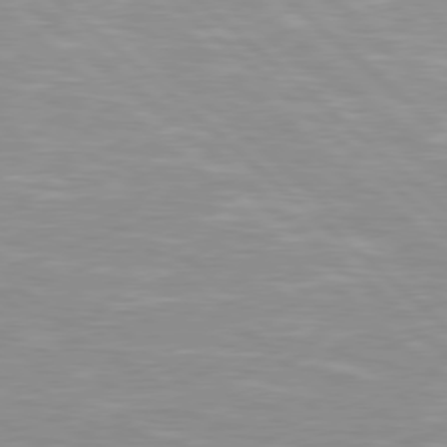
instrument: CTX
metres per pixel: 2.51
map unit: Hpe
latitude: 78.2523
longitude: -140.1011
